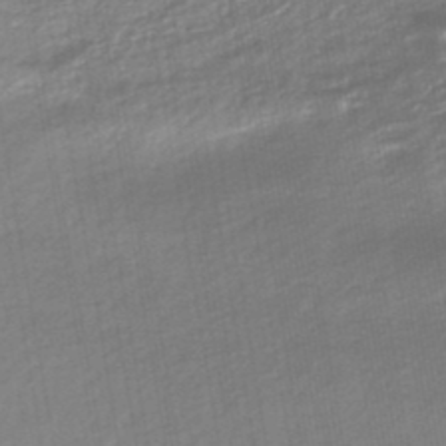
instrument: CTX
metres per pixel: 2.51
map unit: lHb
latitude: -45.4832
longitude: 60.9353
